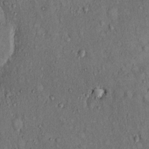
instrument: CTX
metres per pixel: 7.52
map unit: Hto
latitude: 12.2901
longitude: -60.2144
